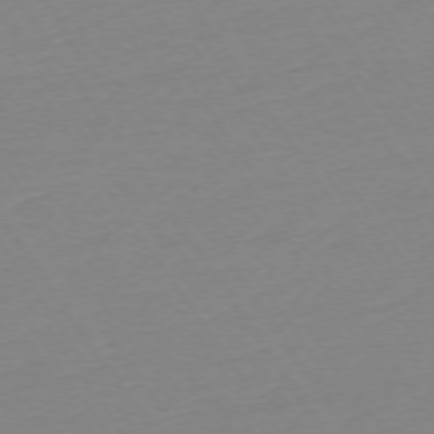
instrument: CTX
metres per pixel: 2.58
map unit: Ap
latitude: -74.2740
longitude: -81.1214
